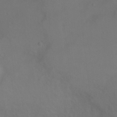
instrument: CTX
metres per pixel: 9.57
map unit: Ht
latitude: 1.4615
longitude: -35.4993
